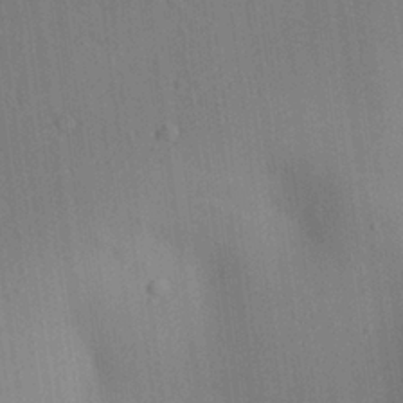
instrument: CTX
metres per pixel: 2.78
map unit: Aa
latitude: 26.2712
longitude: -137.7261
